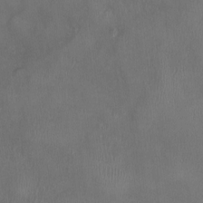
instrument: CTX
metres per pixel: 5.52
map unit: Ht
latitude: -2.3306
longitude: -20.1767
